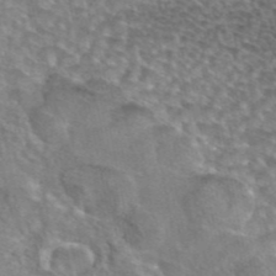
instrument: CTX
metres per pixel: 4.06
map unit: eAb
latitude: 44.7057
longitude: 104.3684
